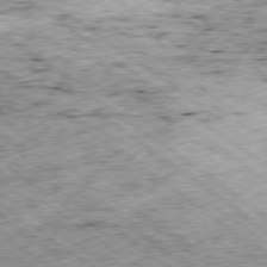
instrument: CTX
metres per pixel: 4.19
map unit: Hpe
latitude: -79.1242
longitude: 7.3509
